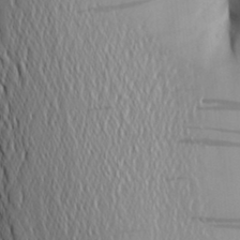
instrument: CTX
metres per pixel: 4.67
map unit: Aa
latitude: 25.2914
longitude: -149.1592
